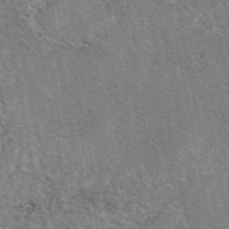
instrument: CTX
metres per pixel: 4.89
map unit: eAb
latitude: 48.8002
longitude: 116.3117
